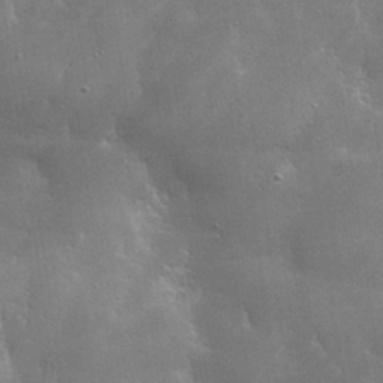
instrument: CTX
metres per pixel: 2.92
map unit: lHvf
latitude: 31.8773
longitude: -93.1403
